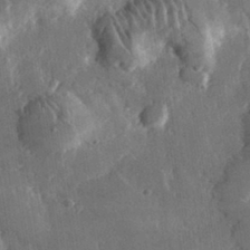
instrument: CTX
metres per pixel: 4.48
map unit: lHvf
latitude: 31.9906
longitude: -91.8772
